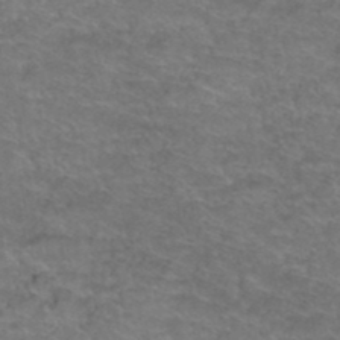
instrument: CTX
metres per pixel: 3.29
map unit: Hto
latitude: 38.7435
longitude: -42.6491
